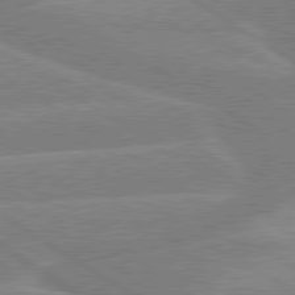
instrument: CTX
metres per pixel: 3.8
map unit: lApd
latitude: 79.7828
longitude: -132.7246
